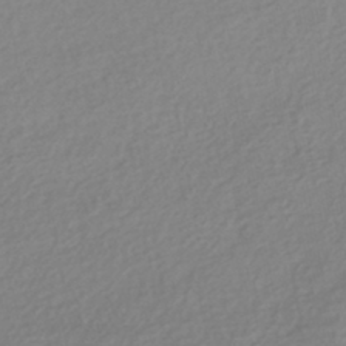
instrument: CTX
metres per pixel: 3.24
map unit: HNhu
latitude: -43.1431
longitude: 96.5763
